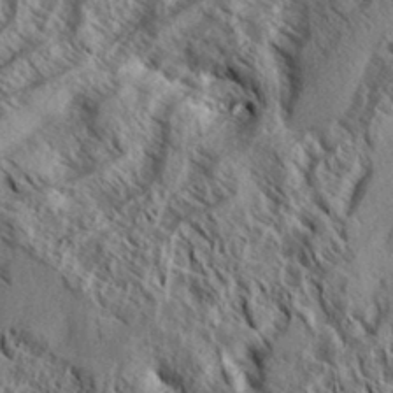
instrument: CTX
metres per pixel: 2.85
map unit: Aa
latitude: 33.4615
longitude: -137.5182
